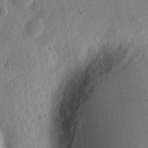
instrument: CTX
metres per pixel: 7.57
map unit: eHh
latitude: 6.3278
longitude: -71.8583
